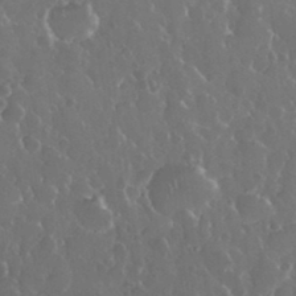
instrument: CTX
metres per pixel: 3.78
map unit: eHh
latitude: 33.5182
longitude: -59.8394
